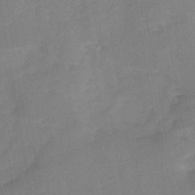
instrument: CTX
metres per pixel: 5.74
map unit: HNb
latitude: -44.5007
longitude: -38.1767
